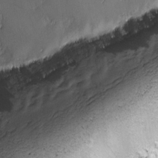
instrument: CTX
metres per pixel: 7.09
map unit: Ave
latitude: -6.8786
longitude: -120.0633
